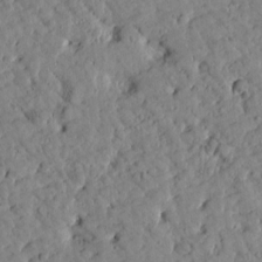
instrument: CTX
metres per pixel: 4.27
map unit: Htu
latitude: -2.2928
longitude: 174.4628
